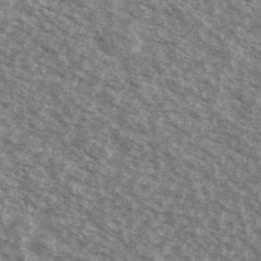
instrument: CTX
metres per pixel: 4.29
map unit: Ave
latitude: 39.0836
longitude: -111.2348
